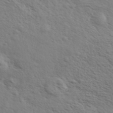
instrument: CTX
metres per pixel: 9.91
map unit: eHh
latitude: 36.1767
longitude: -139.1403
